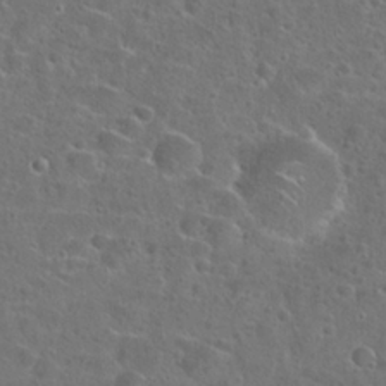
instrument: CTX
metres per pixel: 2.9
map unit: Hto
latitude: 23.8583
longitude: -46.6491
